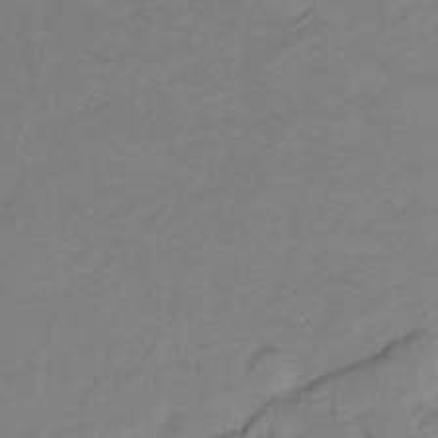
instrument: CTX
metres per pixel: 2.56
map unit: Ht
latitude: -14.8219
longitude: -42.2712
